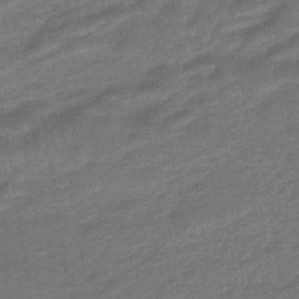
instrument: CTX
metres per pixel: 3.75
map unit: HNhu
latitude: -46.3495
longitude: 91.1243
